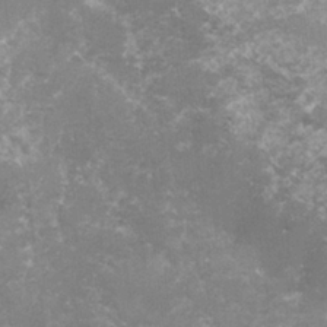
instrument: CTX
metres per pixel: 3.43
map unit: lHvf
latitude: -15.8990
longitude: -100.7057
